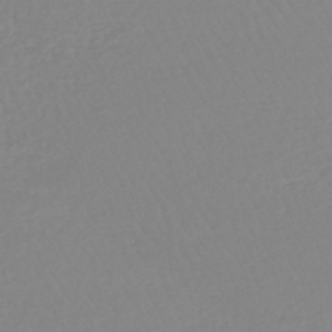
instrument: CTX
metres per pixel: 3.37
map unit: lHb
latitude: -44.2551
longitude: 74.2173
